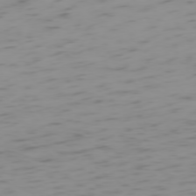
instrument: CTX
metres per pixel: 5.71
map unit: Ap
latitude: -75.3132
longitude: -67.4237
